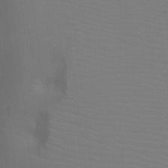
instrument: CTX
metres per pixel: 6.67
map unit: Ht
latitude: -8.5385
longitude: -24.5167
